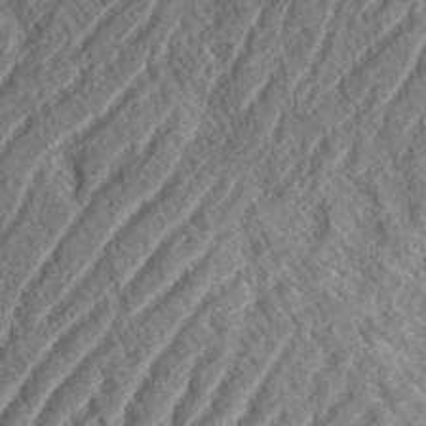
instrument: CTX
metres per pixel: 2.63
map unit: eHh
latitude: 37.1592
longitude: -138.2900
